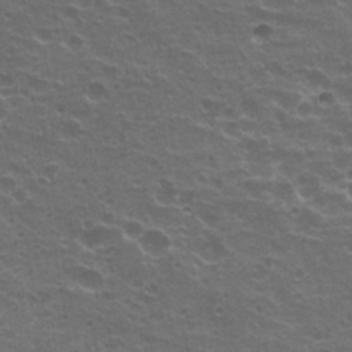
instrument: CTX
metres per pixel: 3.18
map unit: Hto
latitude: 20.3090
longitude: -32.1200
